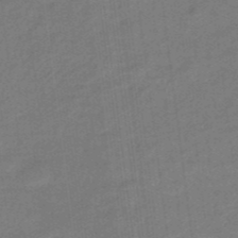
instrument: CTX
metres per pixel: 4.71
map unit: eHb
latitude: -46.2928
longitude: 87.5021
